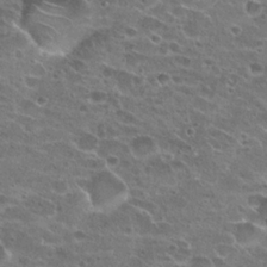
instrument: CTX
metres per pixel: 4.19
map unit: Hto
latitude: 22.1200
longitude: -41.6504
